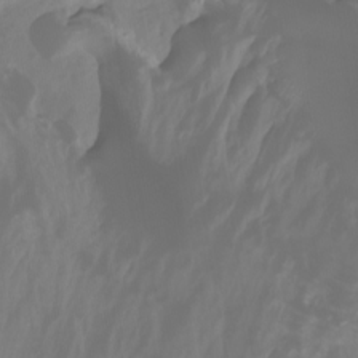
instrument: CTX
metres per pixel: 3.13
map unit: Nhu
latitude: -14.1606
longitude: -63.1970
